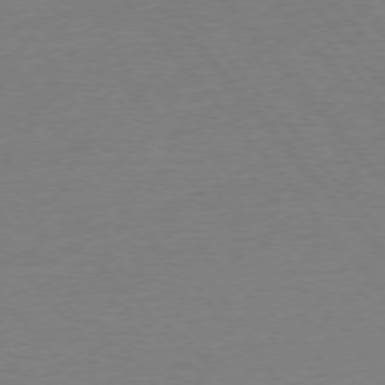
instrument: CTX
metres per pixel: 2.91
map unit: Ap
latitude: -76.1228
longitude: -93.6505
